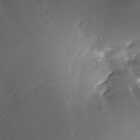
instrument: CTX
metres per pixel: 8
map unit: Nhe
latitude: -32.5952
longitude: -116.7057
